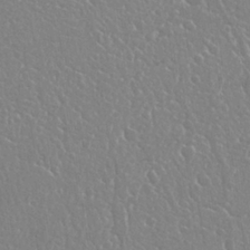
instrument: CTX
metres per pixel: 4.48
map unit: Nhu
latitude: 25.1214
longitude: -59.5560
